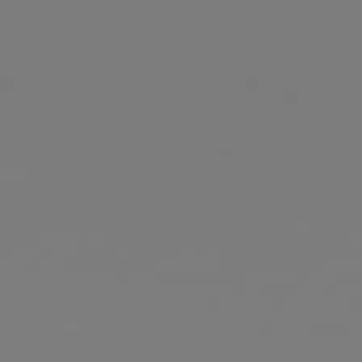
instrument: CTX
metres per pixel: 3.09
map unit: Hpe
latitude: 78.9703
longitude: -174.3467
